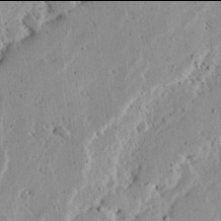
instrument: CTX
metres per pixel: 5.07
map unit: Ave
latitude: 13.9906
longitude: -138.9703
